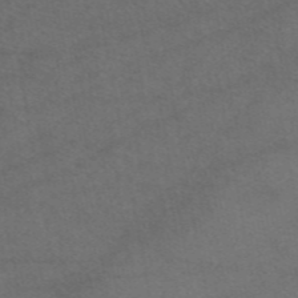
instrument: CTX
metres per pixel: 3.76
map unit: eAb
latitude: 47.9150
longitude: 113.1053
